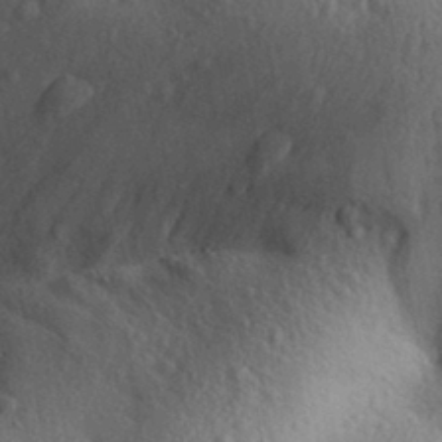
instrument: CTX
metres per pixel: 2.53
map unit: Aa
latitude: 31.4238
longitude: -145.5938
